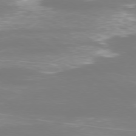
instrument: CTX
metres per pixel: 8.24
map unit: Ap
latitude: -78.4440
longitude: -93.7638
